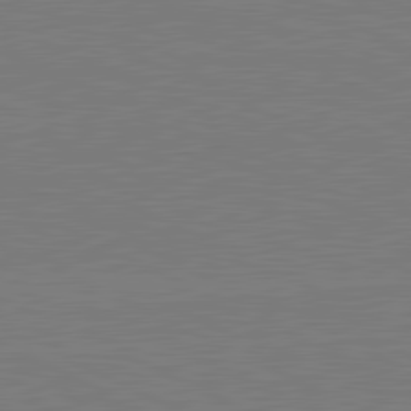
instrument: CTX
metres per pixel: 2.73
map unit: lApd
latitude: 81.4237
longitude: 150.2173
